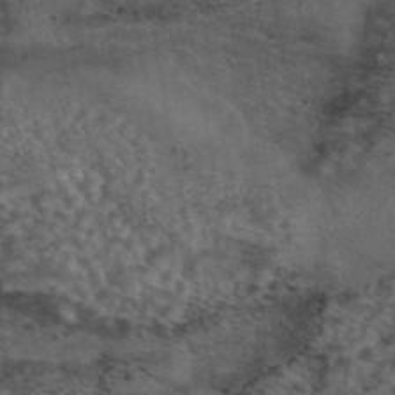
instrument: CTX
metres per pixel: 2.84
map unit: eAb
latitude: 43.7828
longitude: 107.1998
